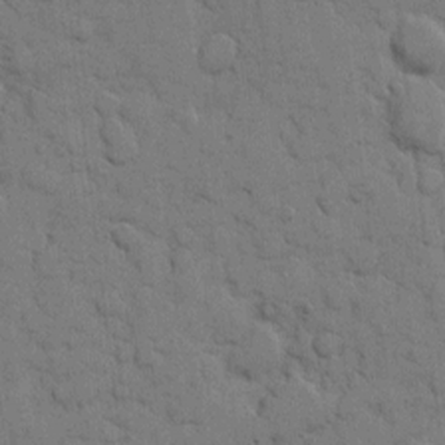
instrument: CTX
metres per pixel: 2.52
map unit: eHh
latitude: 7.6505
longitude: -65.1970
